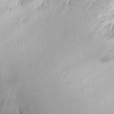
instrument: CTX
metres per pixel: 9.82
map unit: Aa
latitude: 13.5371
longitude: -141.6504
